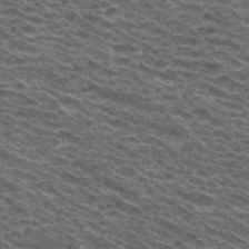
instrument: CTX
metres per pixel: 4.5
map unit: Hto
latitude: 34.0633
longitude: -39.9339
